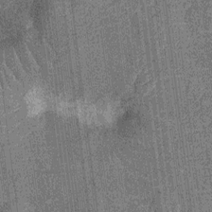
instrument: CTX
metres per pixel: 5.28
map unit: Nhu
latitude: -13.8989
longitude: -23.9339
